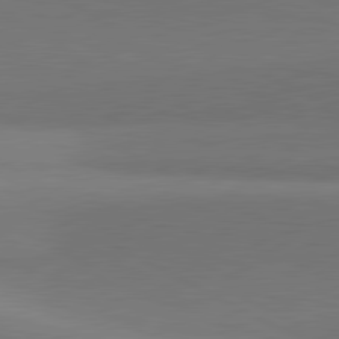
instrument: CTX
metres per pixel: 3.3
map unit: lApd
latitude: 81.3859
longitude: 146.6707
